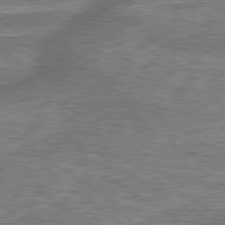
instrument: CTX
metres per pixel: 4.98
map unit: lApd
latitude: 79.8773
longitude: 174.6707
